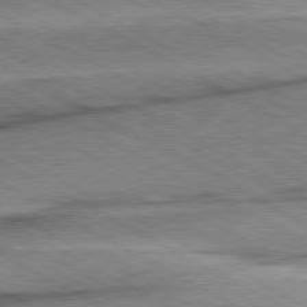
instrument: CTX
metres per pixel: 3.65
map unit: lApd
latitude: 80.7624
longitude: -157.3103
